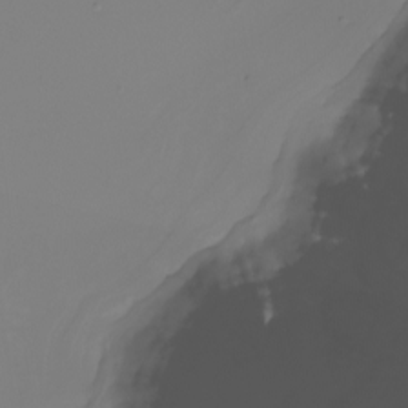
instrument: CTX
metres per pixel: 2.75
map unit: Nhu
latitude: -8.4251
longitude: -83.7638
